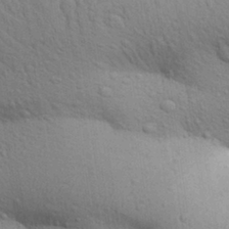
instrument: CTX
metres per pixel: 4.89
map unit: Aa
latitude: 29.8016
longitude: -147.5183
